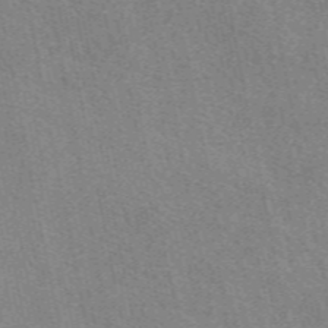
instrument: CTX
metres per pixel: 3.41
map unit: eAb
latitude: 50.5545
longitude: 116.5951
